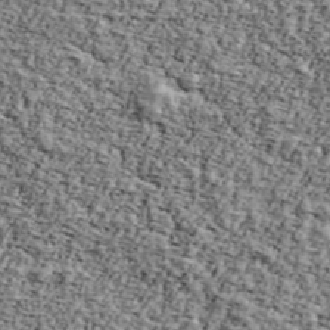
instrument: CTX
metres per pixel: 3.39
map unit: Ave
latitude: 43.4615
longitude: -110.4601
